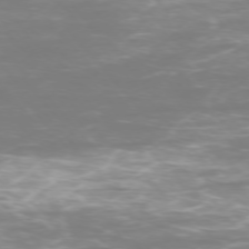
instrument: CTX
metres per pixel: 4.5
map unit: Ap
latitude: -75.6344
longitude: -76.7057
